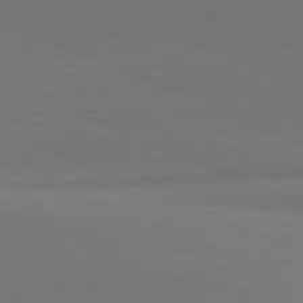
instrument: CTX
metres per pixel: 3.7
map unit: lApd
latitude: 81.8016
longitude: 150.0850
